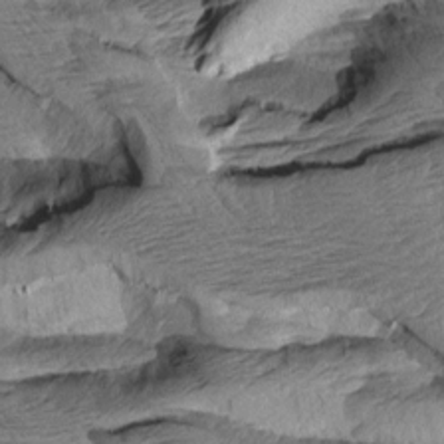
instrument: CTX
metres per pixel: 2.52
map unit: Aa
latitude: 8.1389
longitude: -133.4426
